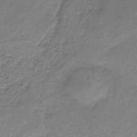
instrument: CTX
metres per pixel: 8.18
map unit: HNb
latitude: -35.9367
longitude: 56.7841
